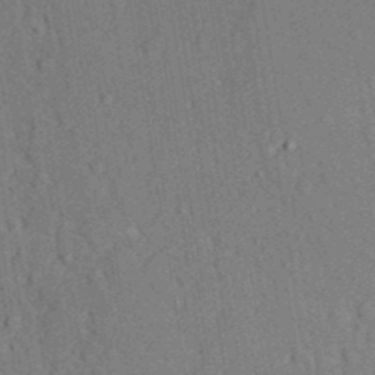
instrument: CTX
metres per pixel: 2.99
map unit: lAvf
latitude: 27.5560
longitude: -109.7449
